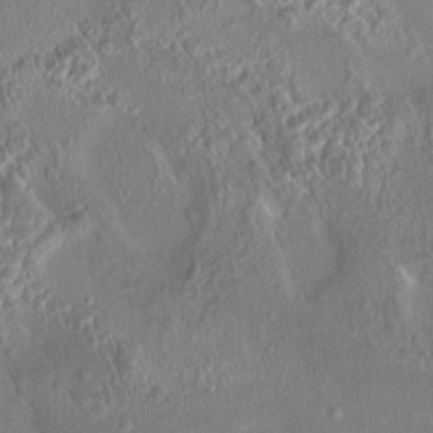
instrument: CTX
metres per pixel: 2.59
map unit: HNhu
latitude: 4.5168
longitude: 6.8030
